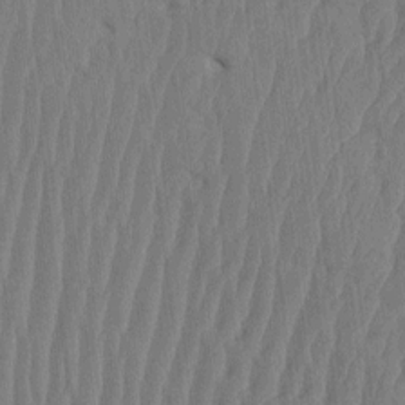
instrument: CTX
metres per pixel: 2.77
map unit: eHh
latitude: -2.9919
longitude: 14.5007
